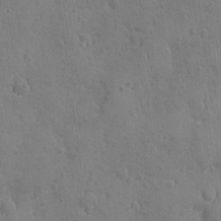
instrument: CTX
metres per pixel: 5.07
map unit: Ave
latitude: -8.2550
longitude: -119.2159
